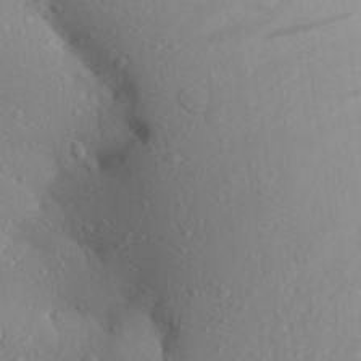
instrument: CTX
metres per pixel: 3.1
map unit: Aa
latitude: 23.9528
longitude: -146.5546
